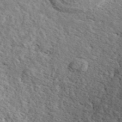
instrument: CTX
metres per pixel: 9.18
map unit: ANa
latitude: 43.7072
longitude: 45.9556
